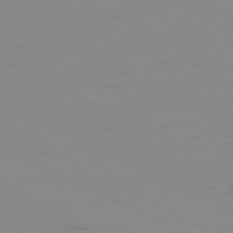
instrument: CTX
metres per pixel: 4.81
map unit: Ap
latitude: -80.8597
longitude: -94.4223
